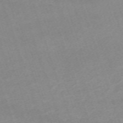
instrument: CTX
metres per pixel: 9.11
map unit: eHh
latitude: -64.1795
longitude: 50.3495
